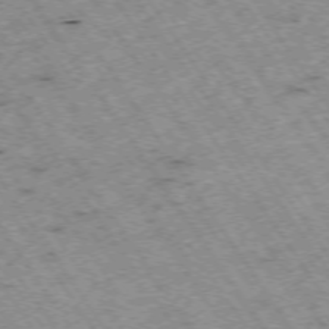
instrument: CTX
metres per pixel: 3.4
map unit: Hpe
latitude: -74.3685
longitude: 3.5777
